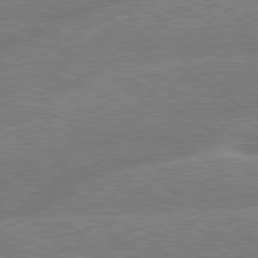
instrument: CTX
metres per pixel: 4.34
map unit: lApd
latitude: 79.4049
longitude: -145.6505
